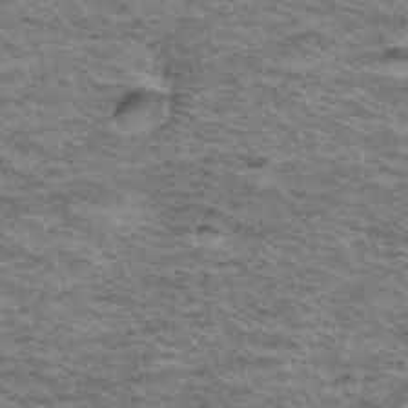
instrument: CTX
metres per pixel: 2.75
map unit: Hto
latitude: 37.4616
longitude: -46.5357
